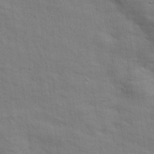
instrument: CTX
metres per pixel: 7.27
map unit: eHh
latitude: 24.3656
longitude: -79.4994
